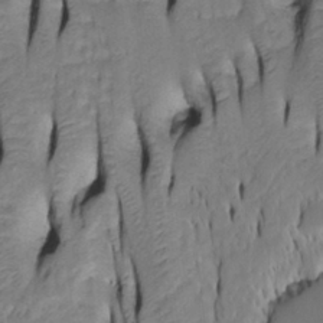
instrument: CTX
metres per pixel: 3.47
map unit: Htu
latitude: -5.1053
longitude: 150.7841
